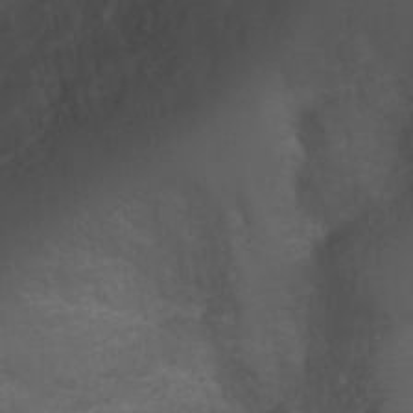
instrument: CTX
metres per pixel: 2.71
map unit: Ht
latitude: 2.1011
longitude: -27.0459
